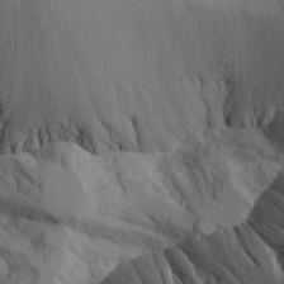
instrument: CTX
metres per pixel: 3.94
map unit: Aa
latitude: 25.3670
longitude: -128.0633
